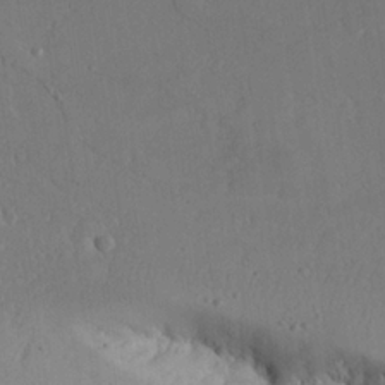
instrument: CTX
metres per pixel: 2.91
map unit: Aa
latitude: 23.4048
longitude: -127.7450
